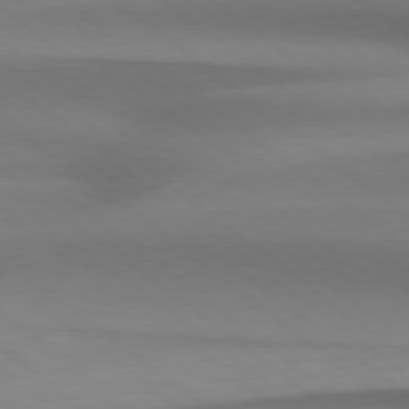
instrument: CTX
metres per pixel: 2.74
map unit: Hpe
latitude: 78.7813
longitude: -133.5938
